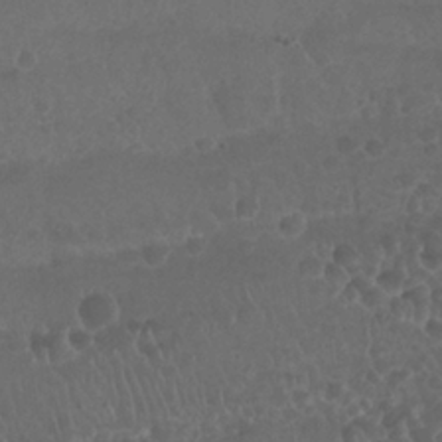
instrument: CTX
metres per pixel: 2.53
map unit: Nhu
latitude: 26.1200
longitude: -52.4790
